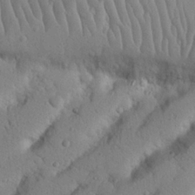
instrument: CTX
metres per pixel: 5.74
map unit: Nhu
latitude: 22.4223
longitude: -75.0270
